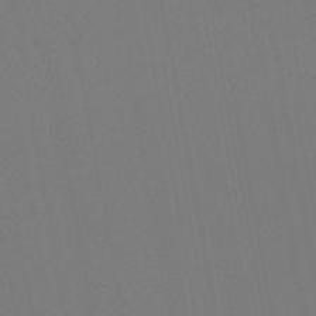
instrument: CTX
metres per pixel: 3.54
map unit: lHb
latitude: -46.8030
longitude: 74.6519
